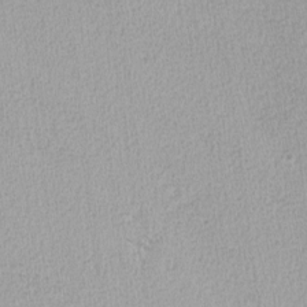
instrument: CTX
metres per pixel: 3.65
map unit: lHvf
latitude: -14.2929
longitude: -99.4048
